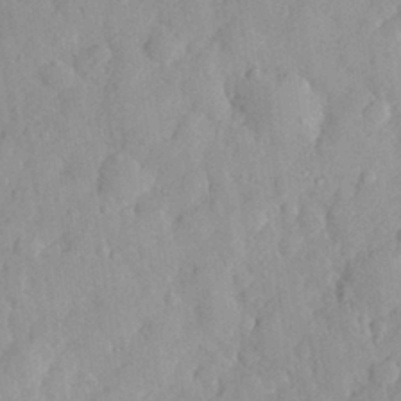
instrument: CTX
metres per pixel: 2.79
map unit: eHh
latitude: 30.1578
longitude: -73.5183
